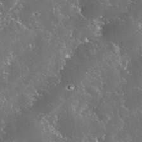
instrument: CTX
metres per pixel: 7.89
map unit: eHh
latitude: 34.4034
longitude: -62.5924
